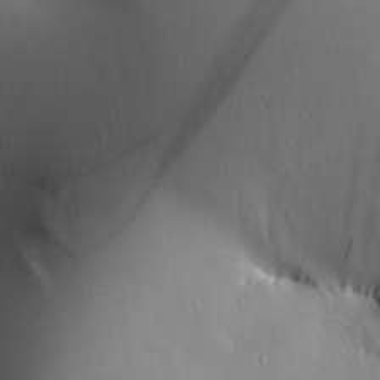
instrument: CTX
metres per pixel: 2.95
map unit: Aa
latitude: 25.4993
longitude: -129.7072
